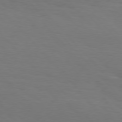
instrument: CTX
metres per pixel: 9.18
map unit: Hpe
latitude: 75.9528
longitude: -133.5938
